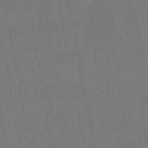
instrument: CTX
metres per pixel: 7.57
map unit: eHb
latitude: -49.6911
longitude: 73.7477
